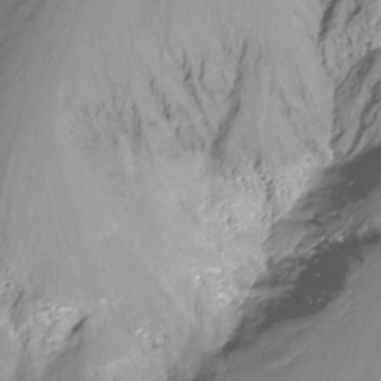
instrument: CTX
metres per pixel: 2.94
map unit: Nhu
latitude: -13.1431
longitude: -62.5357
